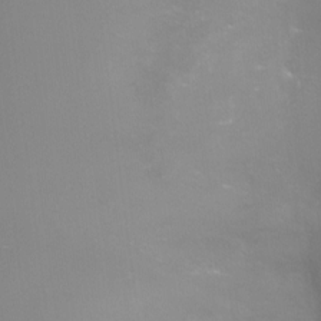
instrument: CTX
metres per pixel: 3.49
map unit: Ht
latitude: -6.5007
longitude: -28.9325
